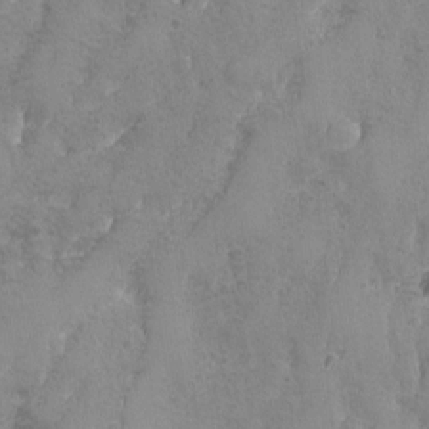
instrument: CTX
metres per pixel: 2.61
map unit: Ave
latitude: -8.0283
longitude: -118.9891
